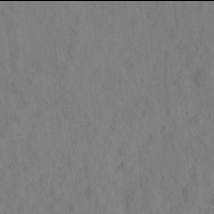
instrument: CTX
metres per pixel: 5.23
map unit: eHh
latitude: -2.0094
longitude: 18.5385
